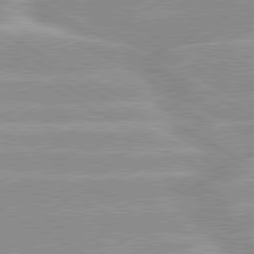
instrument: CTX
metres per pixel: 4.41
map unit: lApd
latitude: 80.1011
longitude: -124.4979
